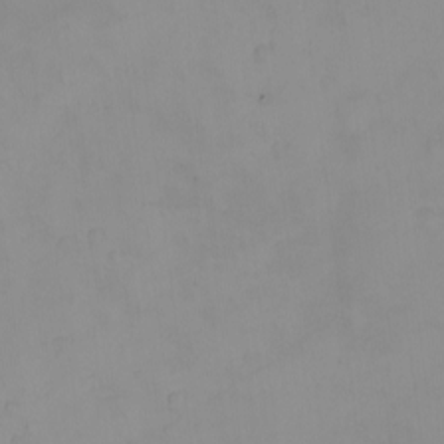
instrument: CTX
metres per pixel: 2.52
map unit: eHh
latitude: -9.0486
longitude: -66.3845
